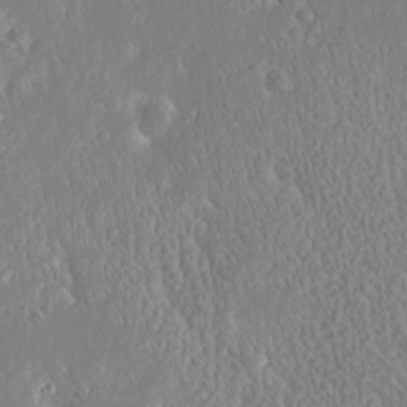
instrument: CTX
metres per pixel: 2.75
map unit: Htu
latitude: -4.2739
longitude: 174.2172
